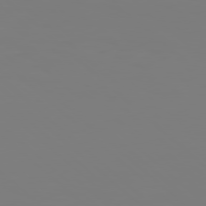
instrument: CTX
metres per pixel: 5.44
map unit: Hpe
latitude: 77.5749
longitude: -138.1767
